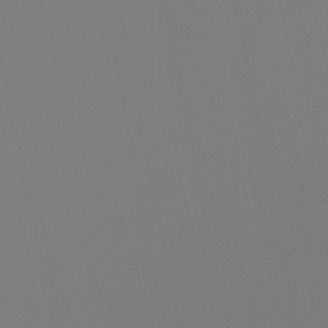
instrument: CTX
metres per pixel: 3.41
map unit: lHb
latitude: -49.7478
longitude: 69.7099
